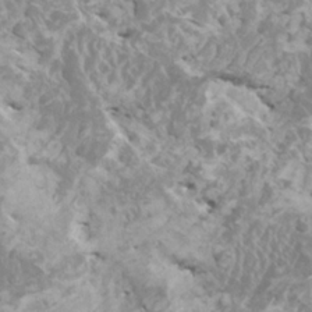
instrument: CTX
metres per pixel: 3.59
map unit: HNhu
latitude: -0.0850
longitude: 4.2361
